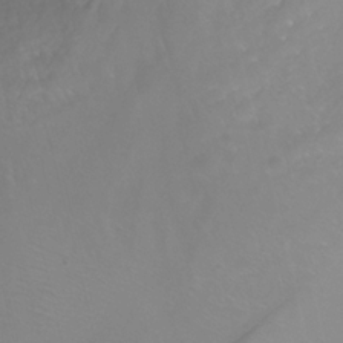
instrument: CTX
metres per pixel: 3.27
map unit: Nhu
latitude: -8.2172
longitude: -74.1011
